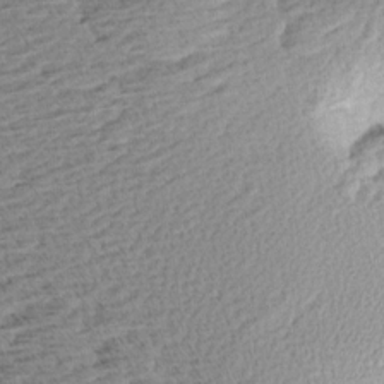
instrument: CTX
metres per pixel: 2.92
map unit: Aa
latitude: 8.0822
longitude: -138.6490
